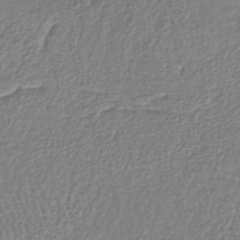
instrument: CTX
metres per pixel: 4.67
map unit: lHb
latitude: -39.1998
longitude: 61.5021
